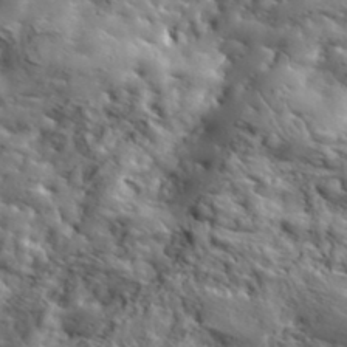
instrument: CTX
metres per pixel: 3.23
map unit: eHh
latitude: 36.5546
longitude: -80.7435
